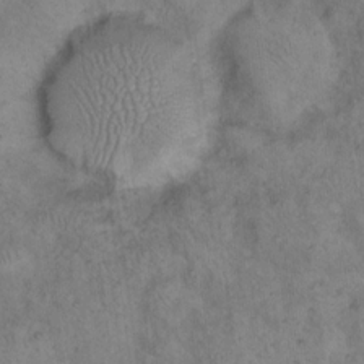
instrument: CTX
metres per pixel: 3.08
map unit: eHh
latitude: 15.4616
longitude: -64.4601
